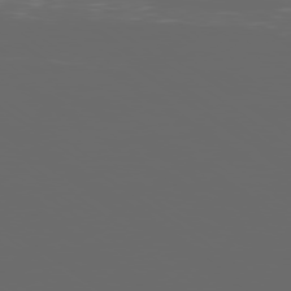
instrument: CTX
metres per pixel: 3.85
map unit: Ap
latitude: -79.4832
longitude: -59.5938
